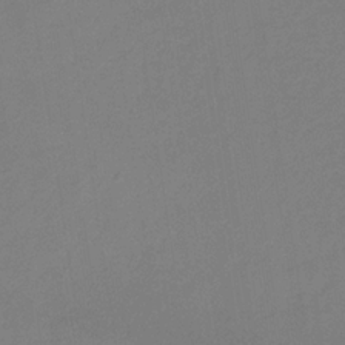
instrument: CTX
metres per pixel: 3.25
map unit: HNb
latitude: -31.7288
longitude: 63.3509
